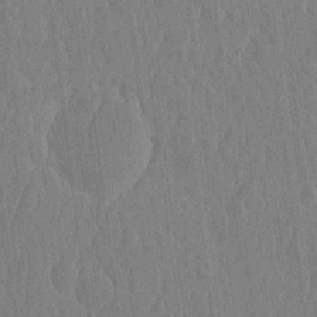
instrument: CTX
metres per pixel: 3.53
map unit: HNhu
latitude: -3.3509
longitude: 14.3873
